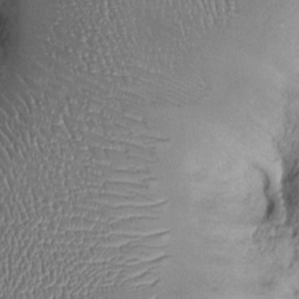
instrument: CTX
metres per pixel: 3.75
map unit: Ht
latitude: -2.0283
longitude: -13.4238
